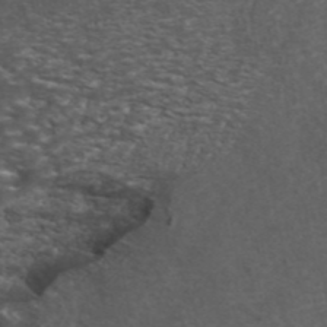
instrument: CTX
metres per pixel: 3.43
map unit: ANa
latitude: 44.4412
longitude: 23.8234
